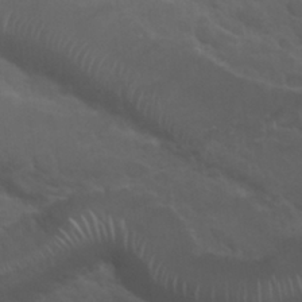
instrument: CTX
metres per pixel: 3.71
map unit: Nhu
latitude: 29.6316
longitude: -50.7057
